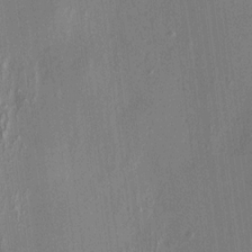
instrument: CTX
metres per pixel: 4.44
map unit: HNhu
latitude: 7.7450
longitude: 12.8786
